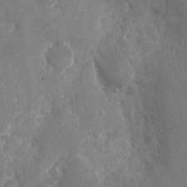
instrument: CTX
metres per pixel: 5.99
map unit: Nhu
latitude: -22.2362
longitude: -72.5924
